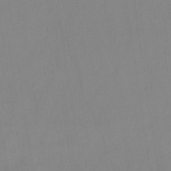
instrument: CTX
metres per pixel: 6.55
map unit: lHb
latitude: -45.1053
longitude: 66.8219
